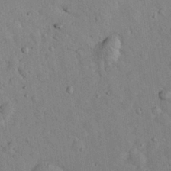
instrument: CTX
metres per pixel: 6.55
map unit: eHh
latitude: 24.2711
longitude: -71.8583
